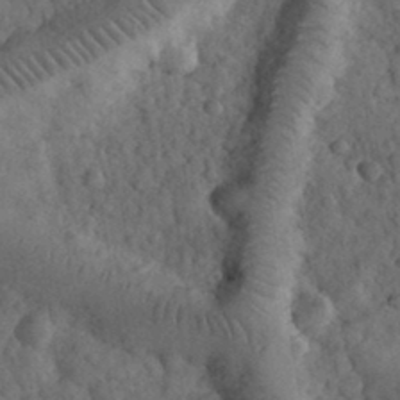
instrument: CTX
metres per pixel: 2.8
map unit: eHh
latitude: 33.4615
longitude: -68.1956
